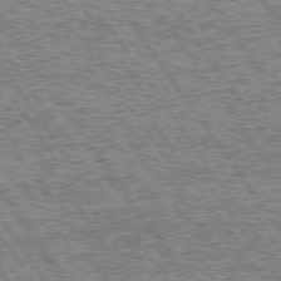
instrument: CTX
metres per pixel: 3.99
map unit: Hpe
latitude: 74.6302
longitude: -153.8206
